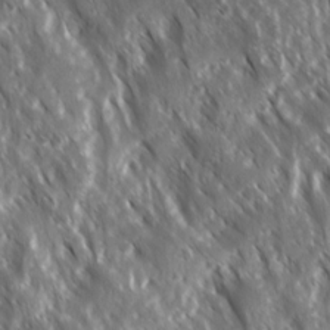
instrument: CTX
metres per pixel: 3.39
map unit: Ave
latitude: 15.3860
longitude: -132.4601
